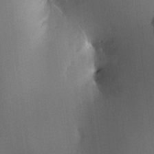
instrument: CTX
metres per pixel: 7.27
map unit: HNhu
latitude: 10.2523
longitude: 15.7856
